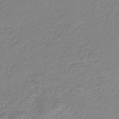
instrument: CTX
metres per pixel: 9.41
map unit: HNb
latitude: -34.6896
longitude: 57.8989
